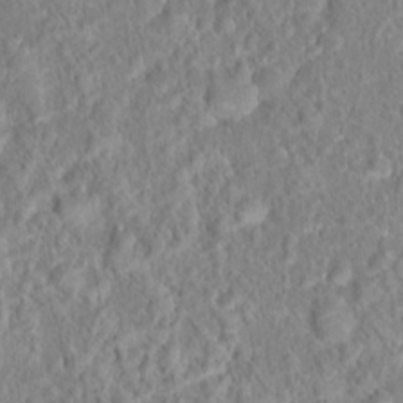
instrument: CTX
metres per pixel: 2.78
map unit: Hto
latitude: 16.2145
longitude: -41.3859
